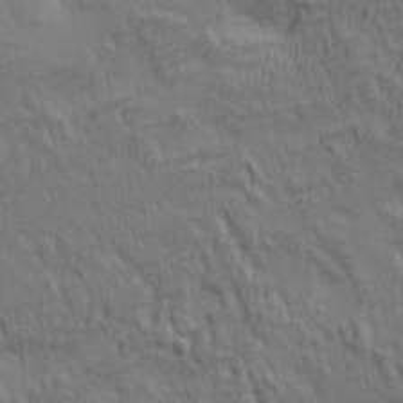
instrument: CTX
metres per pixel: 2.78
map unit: lAa
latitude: 4.7435
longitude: -115.4993
